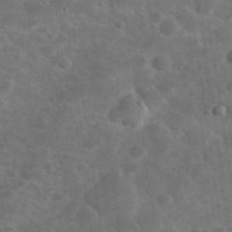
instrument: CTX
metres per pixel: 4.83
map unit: eHh
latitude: 37.2726
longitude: -66.9324
